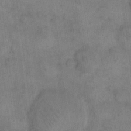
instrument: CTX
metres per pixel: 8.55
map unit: eHh
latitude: 14.8191
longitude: -67.1025
